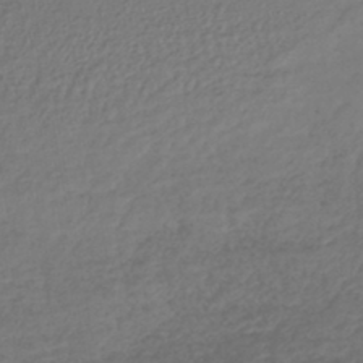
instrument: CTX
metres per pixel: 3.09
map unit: lHb
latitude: -43.7288
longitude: 71.8611
